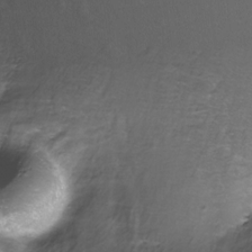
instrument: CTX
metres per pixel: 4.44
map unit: Nhe
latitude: -27.6343
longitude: -109.4804
